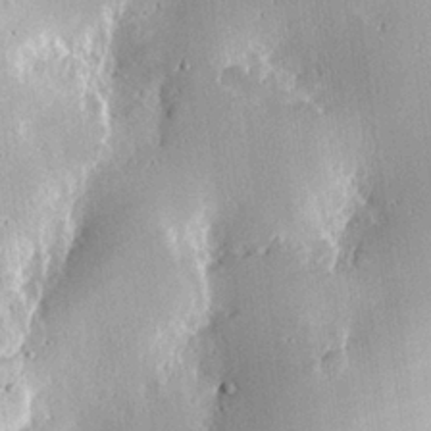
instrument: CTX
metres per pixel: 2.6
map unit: eHh
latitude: 26.0822
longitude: -79.8584
